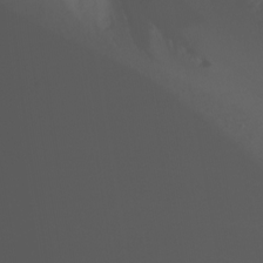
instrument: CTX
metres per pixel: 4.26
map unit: Nhu
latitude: -8.6518
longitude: -84.4412
